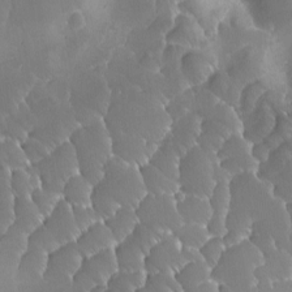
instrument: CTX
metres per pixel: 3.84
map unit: Ave
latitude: -7.8800
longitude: -122.4790
